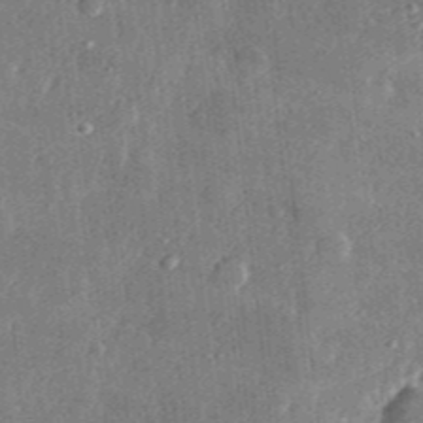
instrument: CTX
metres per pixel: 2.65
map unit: lHvf
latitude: 31.3482
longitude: -89.9528
